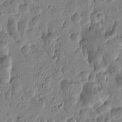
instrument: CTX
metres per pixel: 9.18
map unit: Htu
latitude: -0.9164
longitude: -177.4993
